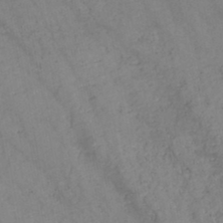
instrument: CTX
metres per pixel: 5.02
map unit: HNb
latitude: -46.0850
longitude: -47.6694
